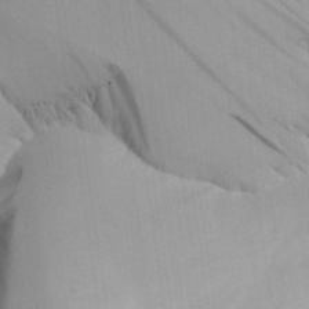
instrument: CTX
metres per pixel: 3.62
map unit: Aa
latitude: 25.5749
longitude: -132.6113
